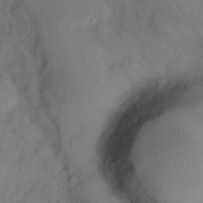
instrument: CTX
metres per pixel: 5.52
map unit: eHh
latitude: 13.6505
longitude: -61.9906
